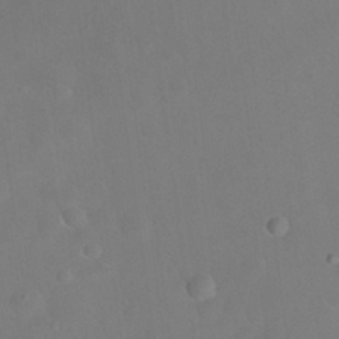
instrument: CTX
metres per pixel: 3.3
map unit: Nhu
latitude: 26.1389
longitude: -57.7827
